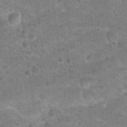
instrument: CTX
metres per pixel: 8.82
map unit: Hto
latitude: 22.4601
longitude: -49.5182
